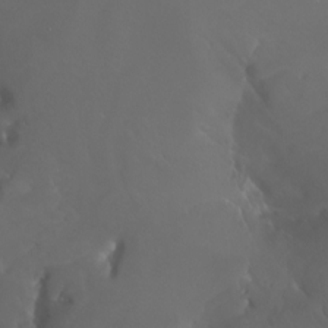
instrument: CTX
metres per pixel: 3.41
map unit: Nhu
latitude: -6.3873
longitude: -90.3656
